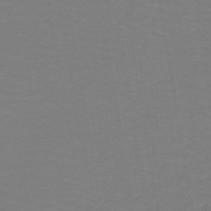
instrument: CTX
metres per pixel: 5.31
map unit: lHb
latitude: -42.3873
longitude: 52.8408
